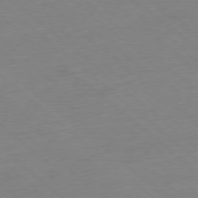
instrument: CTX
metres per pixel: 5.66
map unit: Ap
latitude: -77.7667
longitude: -96.6112
